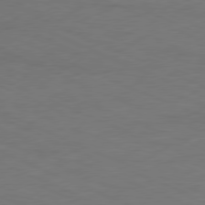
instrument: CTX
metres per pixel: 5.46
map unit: Ap
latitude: -77.7478
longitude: -74.1200
